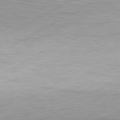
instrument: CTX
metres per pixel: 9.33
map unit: Hpe
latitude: -81.6911
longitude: 14.3307
